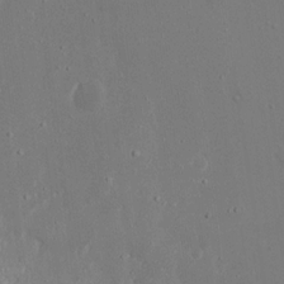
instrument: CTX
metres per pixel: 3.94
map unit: Nhu
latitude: 19.1592
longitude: -72.2523
